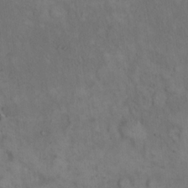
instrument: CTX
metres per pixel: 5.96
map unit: eHh
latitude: 17.7450
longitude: -63.7261
